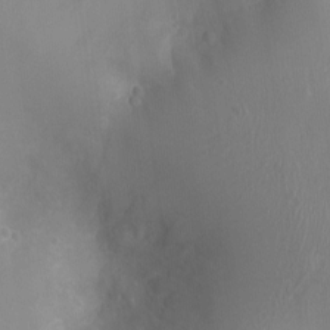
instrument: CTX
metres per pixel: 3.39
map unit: Ht
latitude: -3.8233
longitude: -16.3089
